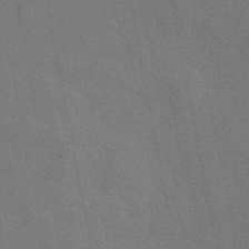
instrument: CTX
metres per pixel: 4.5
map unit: eAb
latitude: 46.4034
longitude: 121.7099
